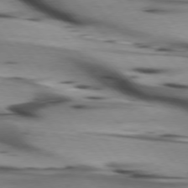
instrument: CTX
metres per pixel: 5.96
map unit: lApd
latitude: 75.5371
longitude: -66.1199
